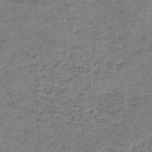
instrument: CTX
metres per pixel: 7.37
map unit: HNb
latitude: -35.6911
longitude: 53.2187
